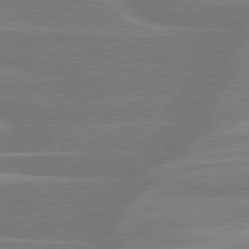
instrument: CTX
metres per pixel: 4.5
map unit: lApd
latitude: 79.5749
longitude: -122.6301
